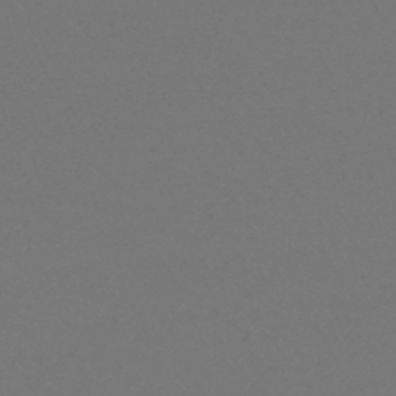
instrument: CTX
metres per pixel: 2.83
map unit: lHb
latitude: -47.5021
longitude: 64.5952
